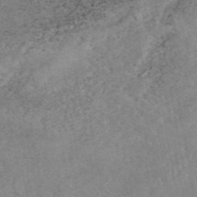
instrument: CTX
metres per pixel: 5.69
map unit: eAb
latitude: 45.3104
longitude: 124.4629
